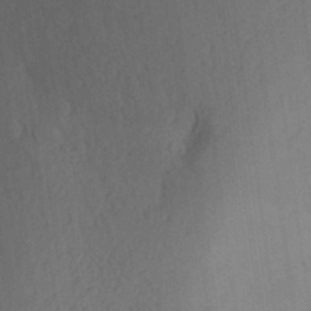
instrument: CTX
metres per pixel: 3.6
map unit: Aa
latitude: 27.8395
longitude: -145.8961
